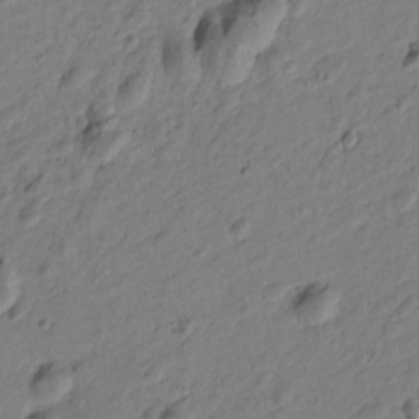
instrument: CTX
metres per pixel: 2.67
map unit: Htu
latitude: 0.1577
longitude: -175.5938
